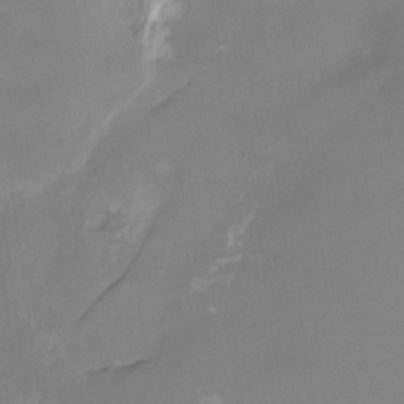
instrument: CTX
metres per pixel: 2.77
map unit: HNhu
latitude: -27.2942
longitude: 74.9731
